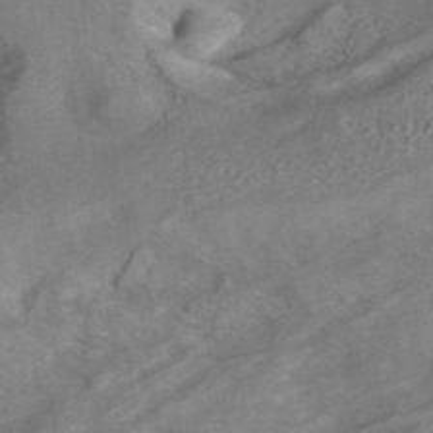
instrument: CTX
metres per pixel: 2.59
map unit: ANa
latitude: 42.1956
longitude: 15.7667
